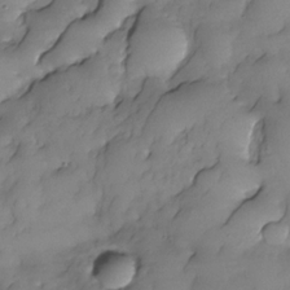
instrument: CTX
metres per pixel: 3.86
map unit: Nhe
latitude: -29.9745
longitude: -139.7827
